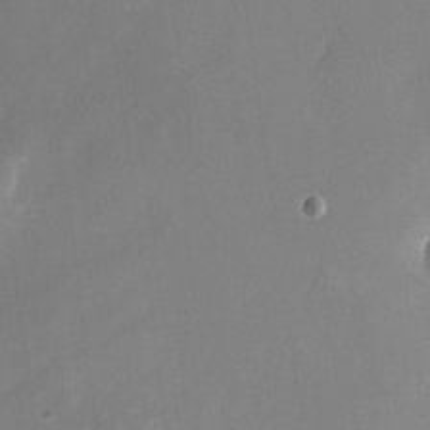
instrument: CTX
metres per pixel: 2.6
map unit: Nhu
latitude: -25.1242
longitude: -70.8380
